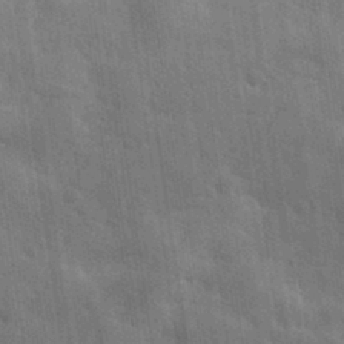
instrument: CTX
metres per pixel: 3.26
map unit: eHh
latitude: 31.8962
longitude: -70.8947
